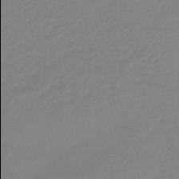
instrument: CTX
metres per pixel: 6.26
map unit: eHb
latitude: -46.6518
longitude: 86.0094
